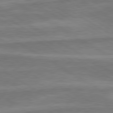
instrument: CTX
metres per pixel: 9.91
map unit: lApd
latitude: 79.9339
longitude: -173.0647
